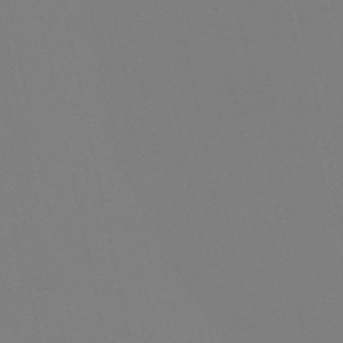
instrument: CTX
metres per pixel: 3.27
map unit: eHb
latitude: -51.0108
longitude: 76.4062
